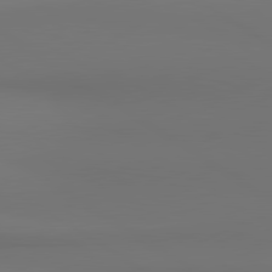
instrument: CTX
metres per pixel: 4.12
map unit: lApd
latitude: 81.1781
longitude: 152.6896
